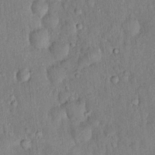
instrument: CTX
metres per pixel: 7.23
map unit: eHh
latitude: 18.7246
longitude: -61.4993
